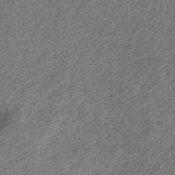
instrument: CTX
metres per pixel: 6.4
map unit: HNb
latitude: -32.5952
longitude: 59.2753
